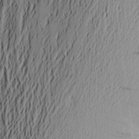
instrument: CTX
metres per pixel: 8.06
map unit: Aa
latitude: 24.2333
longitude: -149.5938
